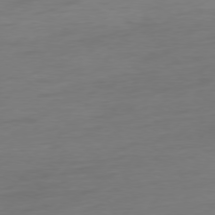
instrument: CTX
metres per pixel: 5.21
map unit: Ap
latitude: -78.2739
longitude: -76.5168
